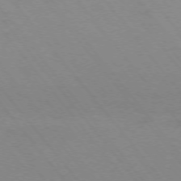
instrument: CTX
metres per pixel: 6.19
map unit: Ap
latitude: -75.5211
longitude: -69.8206
